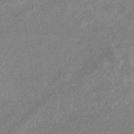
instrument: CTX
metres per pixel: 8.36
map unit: lHb
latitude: -32.4062
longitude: 68.9730
